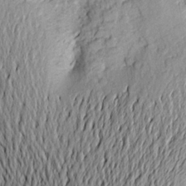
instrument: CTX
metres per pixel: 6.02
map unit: Aa
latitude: 22.9325
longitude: -149.5749
